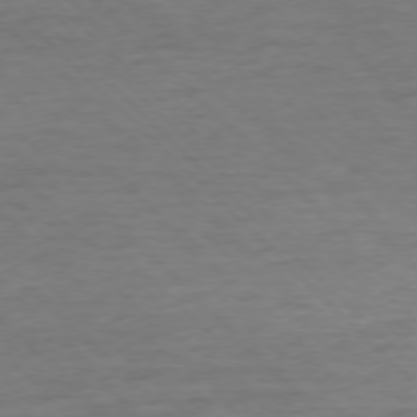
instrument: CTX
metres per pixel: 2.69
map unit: Ap
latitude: -76.9542
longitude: -94.2712
